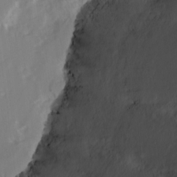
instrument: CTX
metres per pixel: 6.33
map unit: Hve
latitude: 3.1970
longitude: -121.8017
